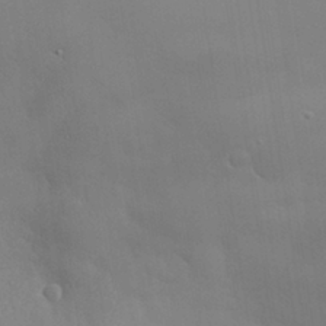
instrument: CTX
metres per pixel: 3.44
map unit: eHh
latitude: 30.5168
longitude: -82.3467
